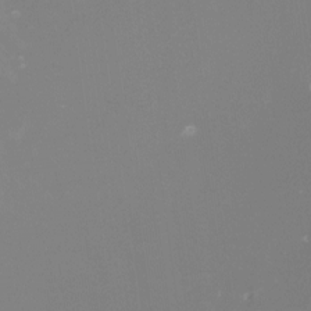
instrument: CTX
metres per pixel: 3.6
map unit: Htu
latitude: -13.1998
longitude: -45.5749
